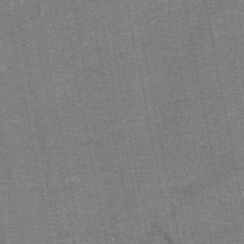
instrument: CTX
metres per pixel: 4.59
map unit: HNb
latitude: -48.7086
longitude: -42.0822
